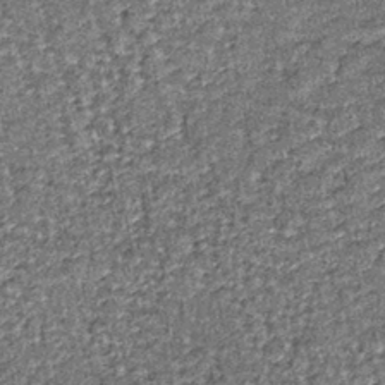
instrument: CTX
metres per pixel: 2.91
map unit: lHb
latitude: -39.6533
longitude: 65.2754
